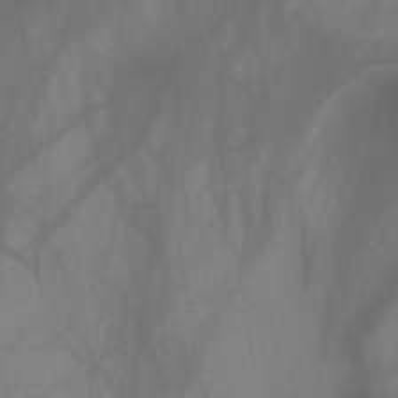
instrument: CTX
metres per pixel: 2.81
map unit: HNb
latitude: -44.6896
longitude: -43.7828
